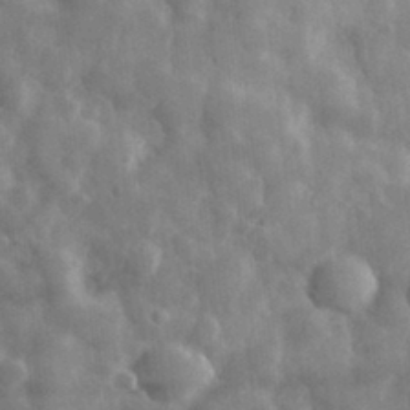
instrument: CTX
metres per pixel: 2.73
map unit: eHh
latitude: 32.1767
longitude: -71.9528
